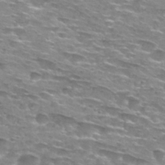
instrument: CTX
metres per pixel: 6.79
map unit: Hto
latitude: 29.0647
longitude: -47.8584
